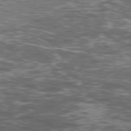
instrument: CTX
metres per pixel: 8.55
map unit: Ap
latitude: -76.8597
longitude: -69.1781
